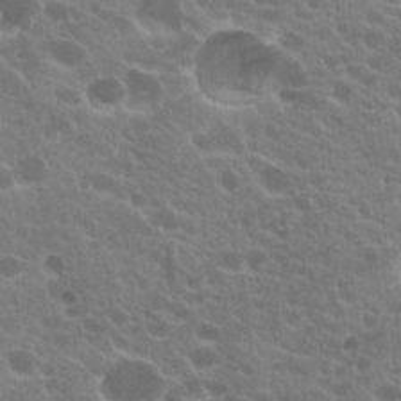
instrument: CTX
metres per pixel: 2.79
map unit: Hto
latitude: 20.5168
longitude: -35.4048
